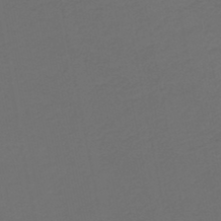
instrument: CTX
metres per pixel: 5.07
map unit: HNb
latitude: -47.5588
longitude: 56.8408
